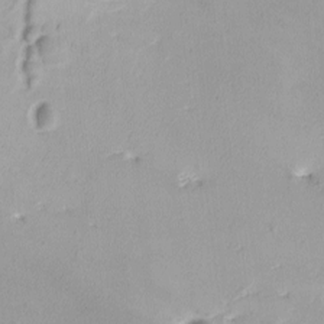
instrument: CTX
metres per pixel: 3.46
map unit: Ave
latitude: -9.2376
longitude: -122.2900
